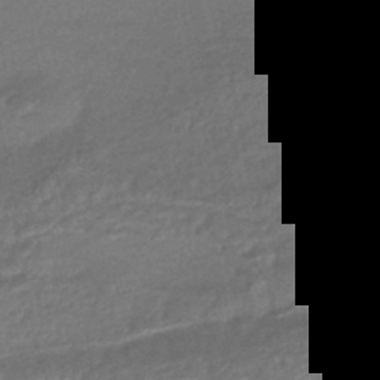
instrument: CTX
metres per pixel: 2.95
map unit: HNhu
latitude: -44.5196
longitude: 94.1605
